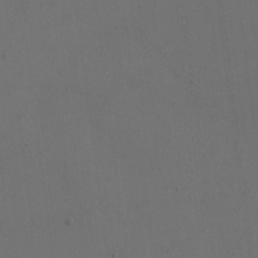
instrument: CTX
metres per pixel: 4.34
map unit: eHh
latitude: 5.2159
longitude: -65.7261
